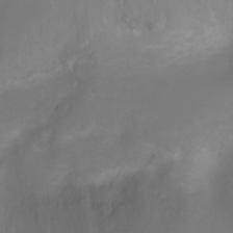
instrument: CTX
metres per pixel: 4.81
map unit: Ht
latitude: -2.8407
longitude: -61.0836
